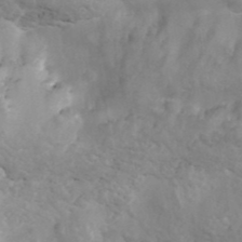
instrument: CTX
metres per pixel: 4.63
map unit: ANa
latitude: 41.5182
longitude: 14.8975
